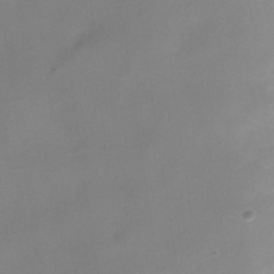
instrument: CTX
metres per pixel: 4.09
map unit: Hve
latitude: -32.5763
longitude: 93.2754
